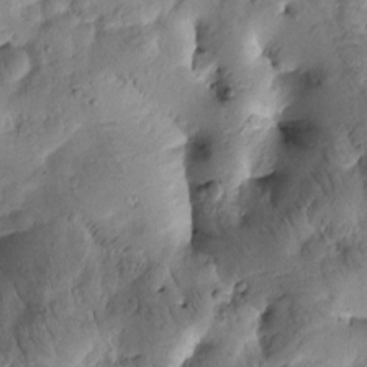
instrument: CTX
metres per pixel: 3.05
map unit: Htu
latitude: -3.2186
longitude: 171.1998
